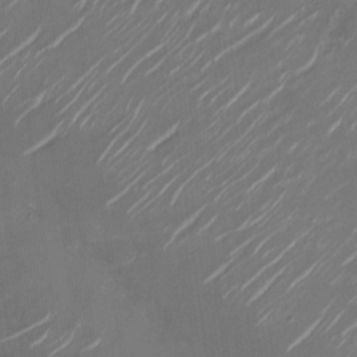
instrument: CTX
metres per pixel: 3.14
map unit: Nhu
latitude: -28.0850
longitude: -74.2712
